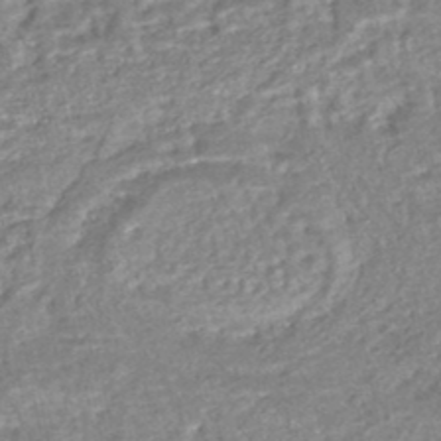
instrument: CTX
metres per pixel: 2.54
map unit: HNhu
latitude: -47.8044
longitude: 102.1984
